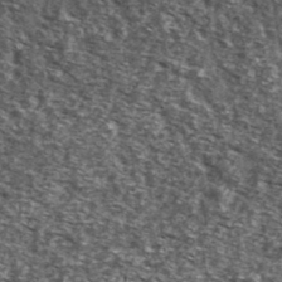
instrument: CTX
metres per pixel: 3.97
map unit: Ave
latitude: 41.1214
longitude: -105.9528
